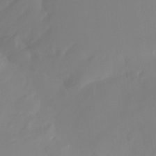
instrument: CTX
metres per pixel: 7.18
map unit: Ht
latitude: -13.3132
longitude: -50.7813
